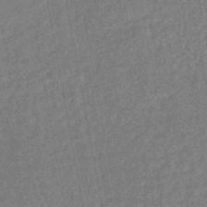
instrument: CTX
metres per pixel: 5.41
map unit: HNhu
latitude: -46.8597
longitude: 98.7085
